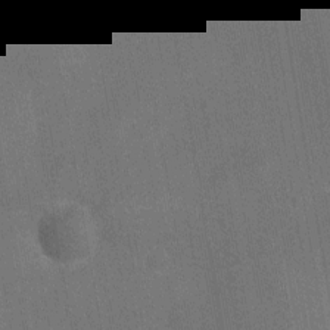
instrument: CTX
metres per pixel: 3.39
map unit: Ht
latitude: -10.2740
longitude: -22.1389
